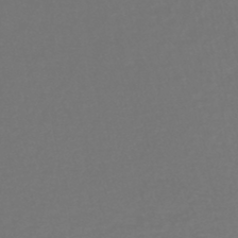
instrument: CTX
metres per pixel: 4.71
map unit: lHb
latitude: -43.8233
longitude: 57.3887
